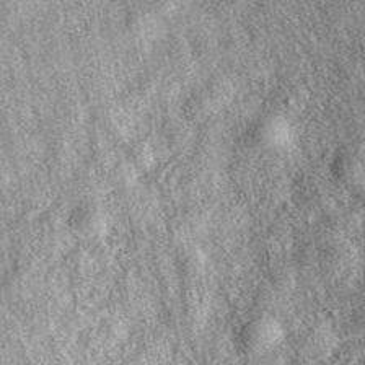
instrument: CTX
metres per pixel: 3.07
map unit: eAb
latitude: 39.5182
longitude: 109.6155
